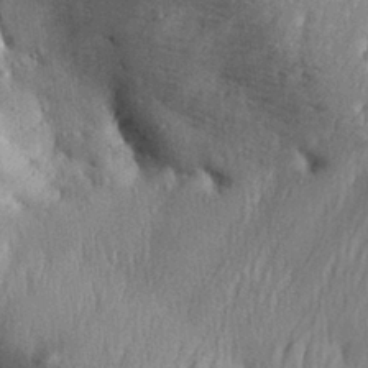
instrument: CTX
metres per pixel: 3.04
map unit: Aa
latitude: 29.8394
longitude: -136.3468
